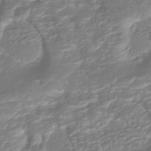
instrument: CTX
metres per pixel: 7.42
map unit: HNhu
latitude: -40.6518
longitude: 108.3306
